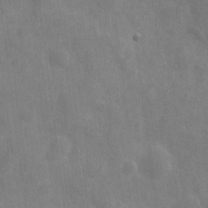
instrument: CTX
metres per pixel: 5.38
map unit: eHh
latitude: 7.4426
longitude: -72.3657
